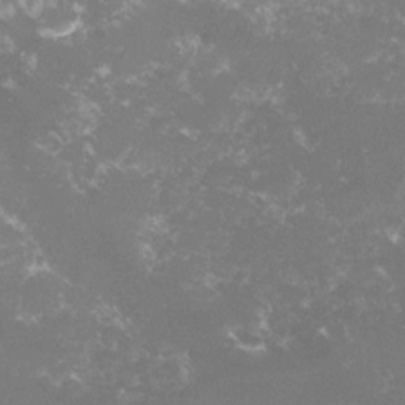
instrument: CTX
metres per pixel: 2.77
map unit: lHvf
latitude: -15.5399
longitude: -100.3278
